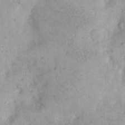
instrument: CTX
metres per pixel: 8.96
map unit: eHh
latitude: 21.1403
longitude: -63.1215
